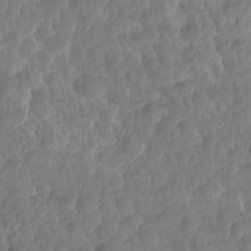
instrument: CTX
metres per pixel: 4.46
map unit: HNhu
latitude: -24.8408
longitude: 50.4818
